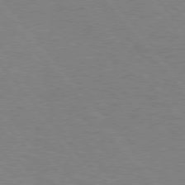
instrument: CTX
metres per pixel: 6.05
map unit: Hpe
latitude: 76.3278
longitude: -151.3292
